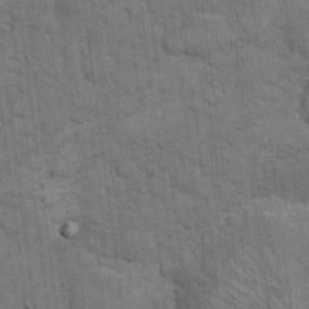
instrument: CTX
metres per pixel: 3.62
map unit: eHh
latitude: 11.8206
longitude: -65.3104
